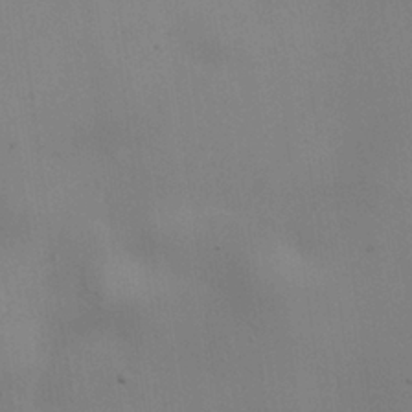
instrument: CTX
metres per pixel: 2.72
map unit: HNhu
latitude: 10.6869
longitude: 23.0865
